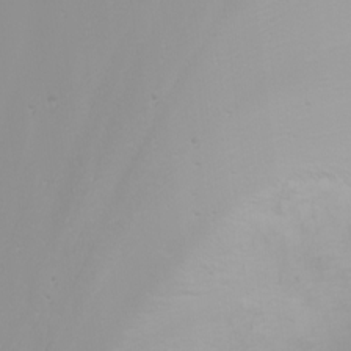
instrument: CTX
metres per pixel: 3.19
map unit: Nhu
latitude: -0.2362
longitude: -77.6316
